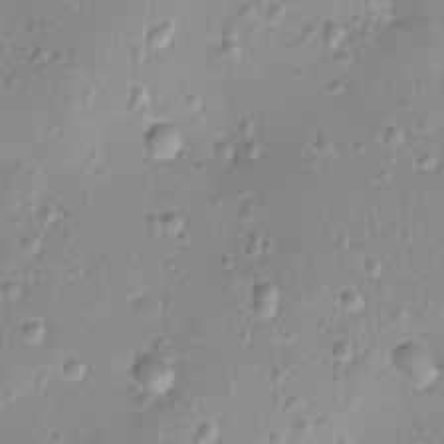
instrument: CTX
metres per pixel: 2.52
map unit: Ht
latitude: -8.0661
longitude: -21.1781
